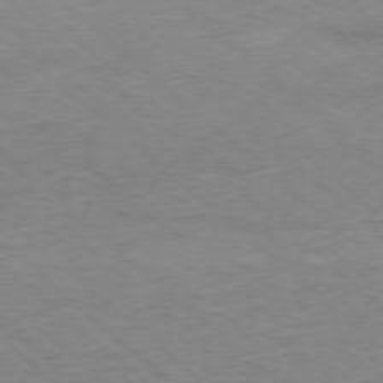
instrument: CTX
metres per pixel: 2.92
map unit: Ap
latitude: -77.7667
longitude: -93.2537
